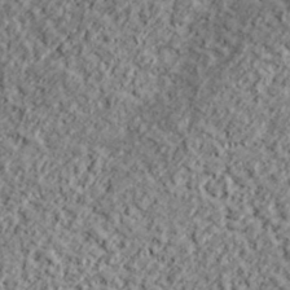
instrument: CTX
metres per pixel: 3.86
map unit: lHvf
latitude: 38.0633
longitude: -91.5371
